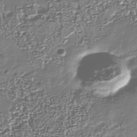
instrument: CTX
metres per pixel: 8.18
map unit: Nhu
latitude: -40.2928
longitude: -82.5734
